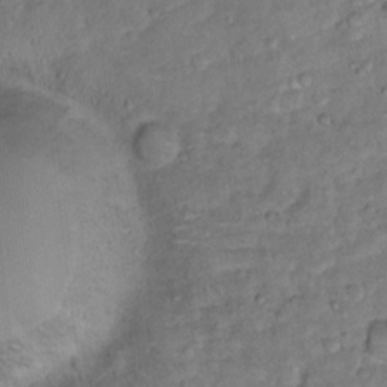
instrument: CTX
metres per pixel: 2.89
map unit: Hto
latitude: 12.8002
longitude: -36.9136
